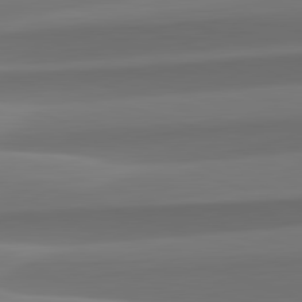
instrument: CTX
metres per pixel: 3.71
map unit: lApd
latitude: 82.2711
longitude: -163.8206
